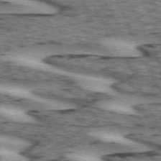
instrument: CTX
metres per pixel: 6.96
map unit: lApd
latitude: 72.5546
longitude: -54.9136
